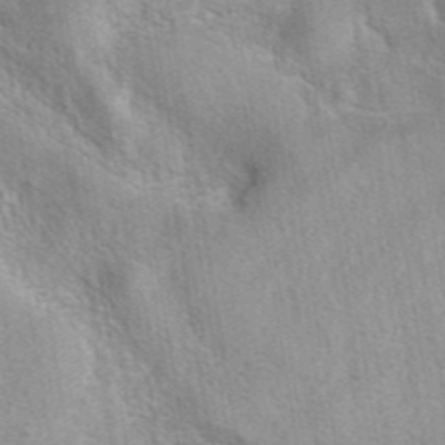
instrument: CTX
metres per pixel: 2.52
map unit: eAb
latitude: 41.7071
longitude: 107.5777
